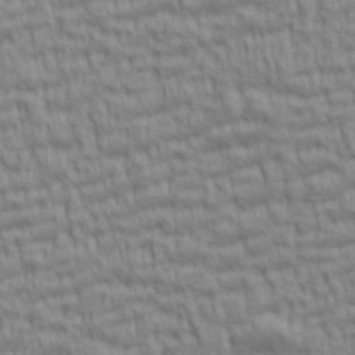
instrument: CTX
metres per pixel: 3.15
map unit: lAa
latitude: 5.9339
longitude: -115.4804
